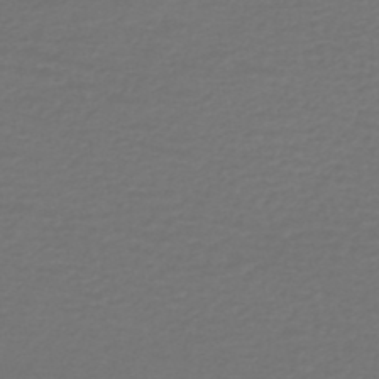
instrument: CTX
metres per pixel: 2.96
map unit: HNhu
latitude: -47.8611
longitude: 96.6897
